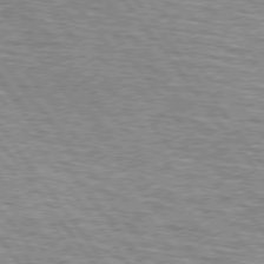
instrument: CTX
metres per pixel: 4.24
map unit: lApd
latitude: 74.5168
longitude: -75.9906
